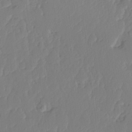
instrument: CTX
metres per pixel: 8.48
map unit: Hve
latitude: 2.8947
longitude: -121.6883
